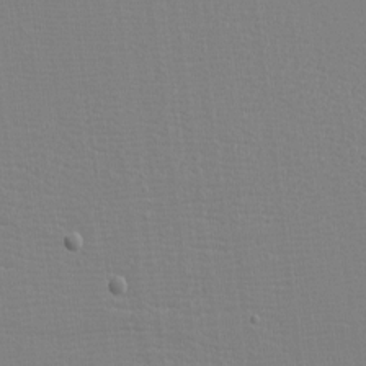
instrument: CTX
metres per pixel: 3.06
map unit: eHh
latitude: -3.7099
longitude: -85.9339
